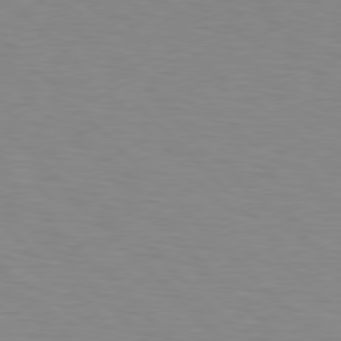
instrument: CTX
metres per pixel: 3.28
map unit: Hpe
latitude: 77.6127
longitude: -160.1578
